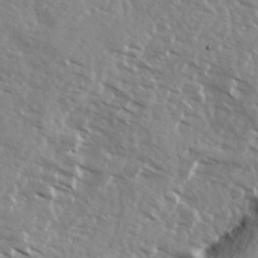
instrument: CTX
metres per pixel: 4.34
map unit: Ave
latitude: 13.2348
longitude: -101.8017
